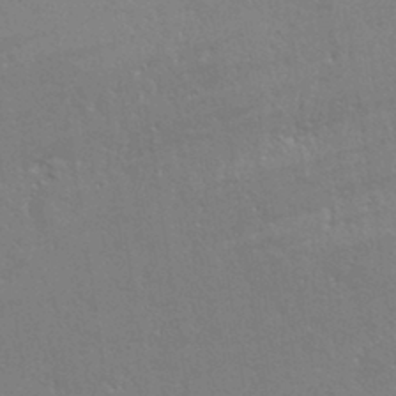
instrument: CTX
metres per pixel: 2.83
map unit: eHh
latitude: 33.2915
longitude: -132.2334
